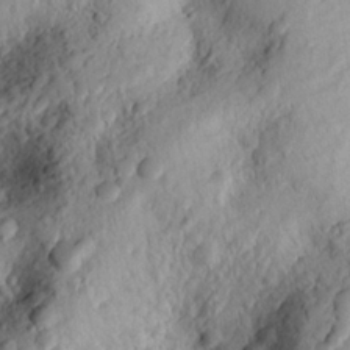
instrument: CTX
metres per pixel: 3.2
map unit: eHh
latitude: 25.0647
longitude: -78.0444
